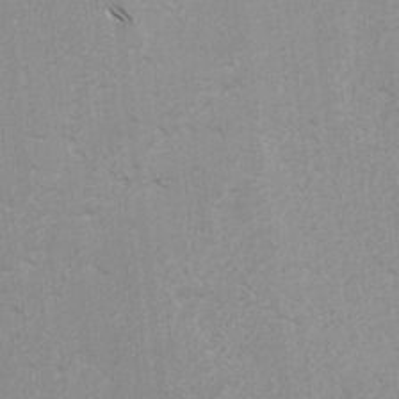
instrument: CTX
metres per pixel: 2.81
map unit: lAvf
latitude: -4.5573
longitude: -114.3467
